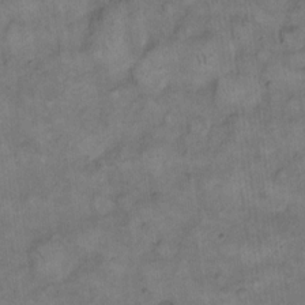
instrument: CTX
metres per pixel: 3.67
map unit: eHh
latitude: 13.5560
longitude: -65.1592
